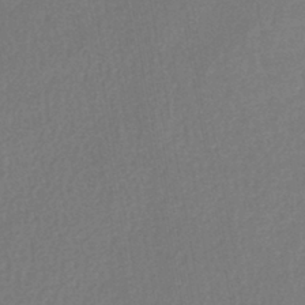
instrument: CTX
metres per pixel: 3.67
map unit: lHb
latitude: -41.3132
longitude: 72.8975
